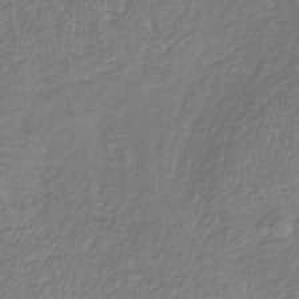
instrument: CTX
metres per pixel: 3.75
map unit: lHb
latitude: -41.0864
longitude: 71.9178
